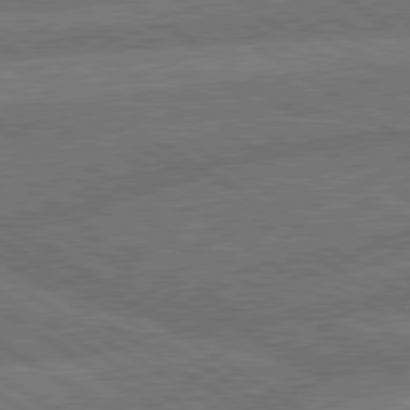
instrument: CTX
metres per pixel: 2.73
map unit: lApd
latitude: 79.9906
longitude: -161.7260
